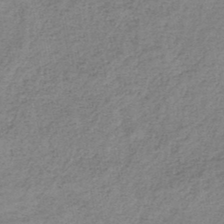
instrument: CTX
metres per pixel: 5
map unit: HNb
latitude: -44.5007
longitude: -41.8772
